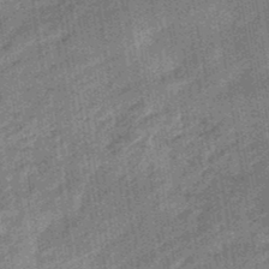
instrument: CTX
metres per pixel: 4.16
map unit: eHb
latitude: -48.1606
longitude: 85.2564
